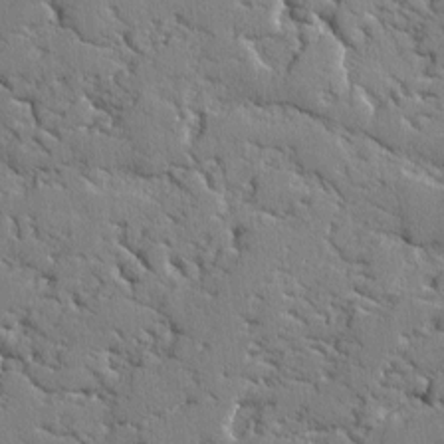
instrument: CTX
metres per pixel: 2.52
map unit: lAvf
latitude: -2.4251
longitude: -108.8380
